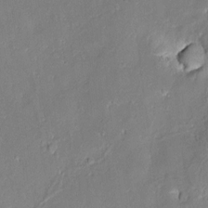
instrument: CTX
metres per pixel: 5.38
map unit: Aa
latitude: 8.7813
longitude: -133.6505
